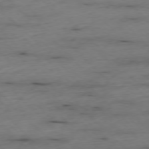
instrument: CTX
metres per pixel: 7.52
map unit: Ap
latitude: -77.0297
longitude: -90.7813
